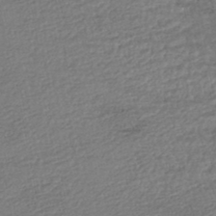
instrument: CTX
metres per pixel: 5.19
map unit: HNhu
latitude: -46.0850
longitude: 102.5763
